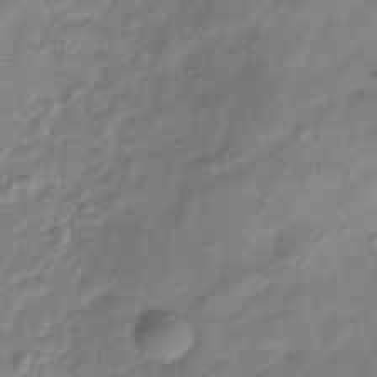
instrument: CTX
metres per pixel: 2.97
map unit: Hve
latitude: -32.3496
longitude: 90.4818
